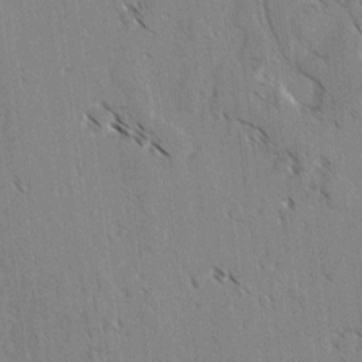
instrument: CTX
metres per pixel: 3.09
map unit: lAvf
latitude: -4.2928
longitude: -113.7261
